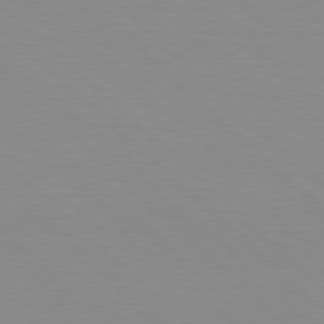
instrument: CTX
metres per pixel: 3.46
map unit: Hpe
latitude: 77.9717
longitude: -160.8191
